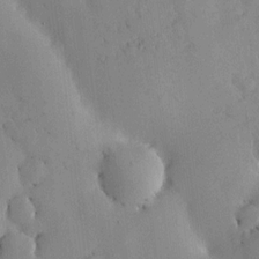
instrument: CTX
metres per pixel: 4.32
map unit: HNhu
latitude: 6.7435
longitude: 14.6897
